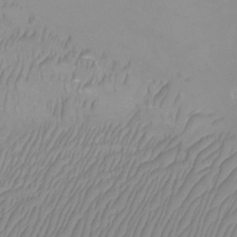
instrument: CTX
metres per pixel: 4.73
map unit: Htu
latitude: -12.5952
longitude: -48.3656
